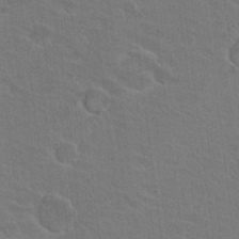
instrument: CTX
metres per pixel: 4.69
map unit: Nhu
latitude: 17.2159
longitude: -31.0837
